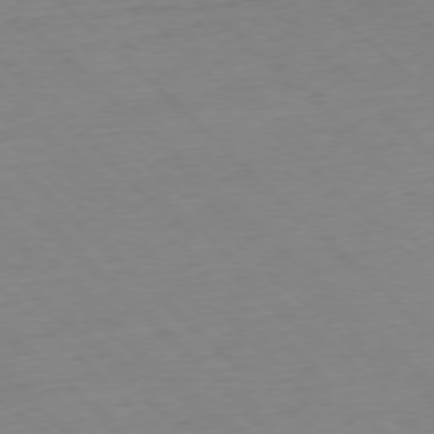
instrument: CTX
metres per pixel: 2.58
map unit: Ap
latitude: -77.9367
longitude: -61.0080
